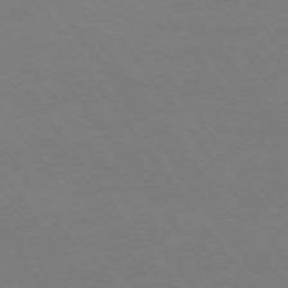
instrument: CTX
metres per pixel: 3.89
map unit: Ap
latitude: -74.2551
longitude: -70.1956
